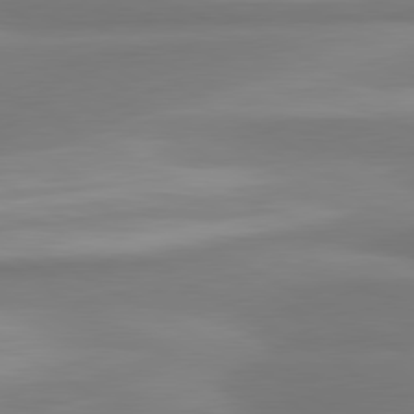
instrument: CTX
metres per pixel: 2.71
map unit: lApd
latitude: 80.4979
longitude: 174.0472
